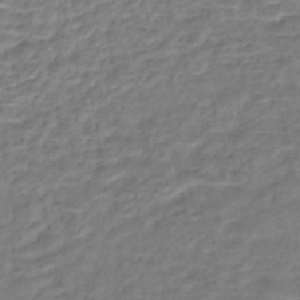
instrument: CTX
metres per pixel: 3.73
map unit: Nhe
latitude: -46.7463
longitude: 152.4251
